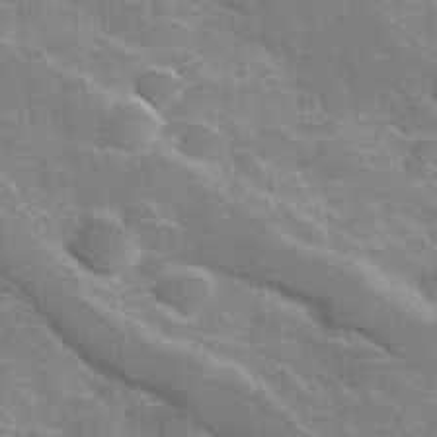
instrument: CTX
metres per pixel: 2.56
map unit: Hve
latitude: 31.4427
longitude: 151.7289
